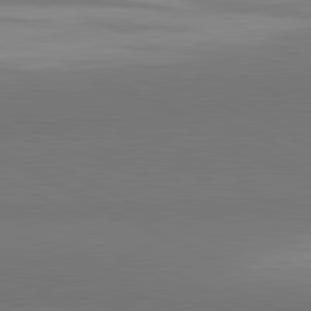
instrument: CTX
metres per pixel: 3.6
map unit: lApd
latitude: 81.7639
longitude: 158.8785
